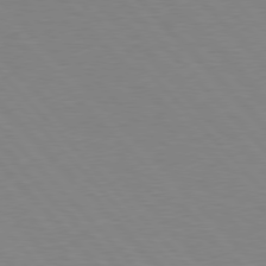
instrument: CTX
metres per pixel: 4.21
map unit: Hpe
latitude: 76.7057
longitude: -155.5182
